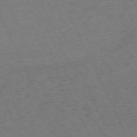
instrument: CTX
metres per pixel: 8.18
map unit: Hpe
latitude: -71.4077
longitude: 12.5952
